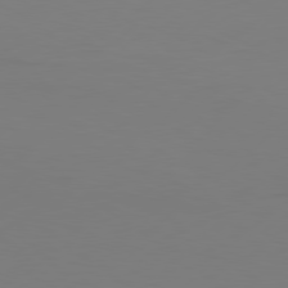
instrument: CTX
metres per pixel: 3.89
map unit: Hpe
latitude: 78.0822
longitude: -127.0270
